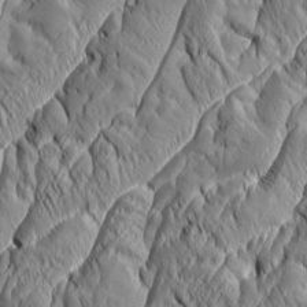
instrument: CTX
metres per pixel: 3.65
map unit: Aa
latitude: 7.1025
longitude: -129.1214
